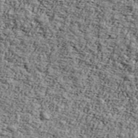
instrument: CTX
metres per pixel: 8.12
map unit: Ave
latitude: 43.4615
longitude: -110.4790
